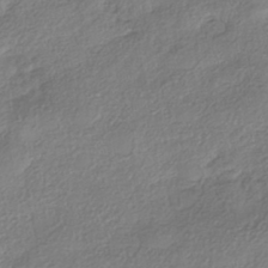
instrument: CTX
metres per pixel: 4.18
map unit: eHh
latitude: -42.0472
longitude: 122.1039
